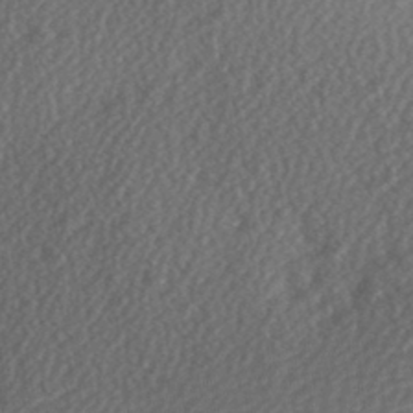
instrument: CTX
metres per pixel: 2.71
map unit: Hve
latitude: 1.8961
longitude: -123.6127
